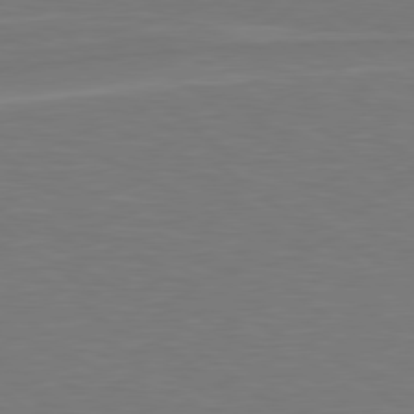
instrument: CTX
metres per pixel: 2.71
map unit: Hpe
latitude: 78.9325
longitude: -141.4426
